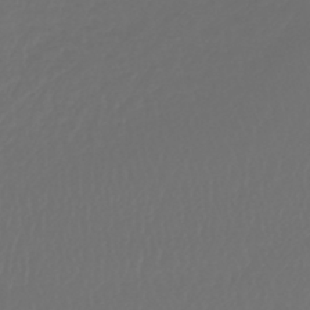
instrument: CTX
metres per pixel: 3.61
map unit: lHb
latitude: -43.3131
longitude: 67.7478
